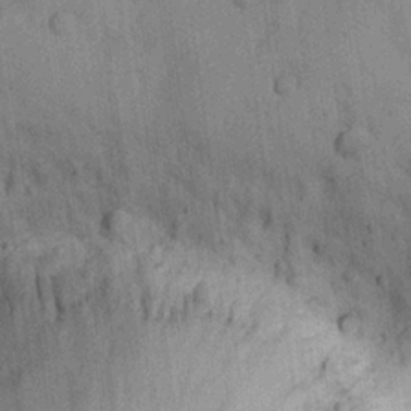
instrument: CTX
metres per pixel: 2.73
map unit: Hve
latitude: 25.7449
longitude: 147.5399
